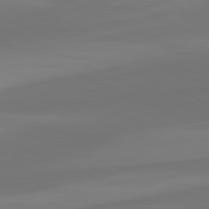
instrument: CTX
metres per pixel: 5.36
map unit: lApd
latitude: 82.0822
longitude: 128.9164
